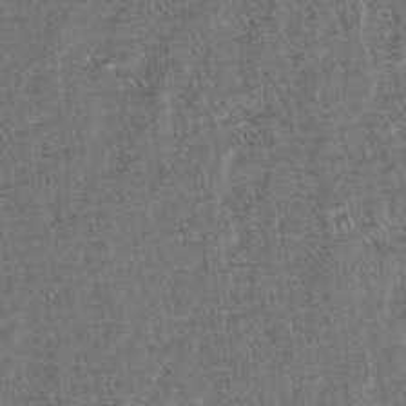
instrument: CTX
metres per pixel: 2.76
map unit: lAvf
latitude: -2.6329
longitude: -113.3482
